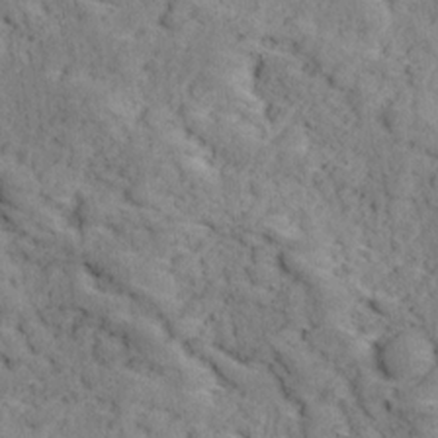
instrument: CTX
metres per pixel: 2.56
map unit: Ave
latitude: 18.6112
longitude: -135.1970
